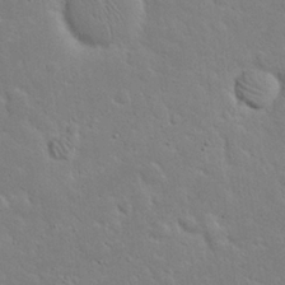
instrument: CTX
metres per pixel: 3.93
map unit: Nhu
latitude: 23.7827
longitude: -71.9528
